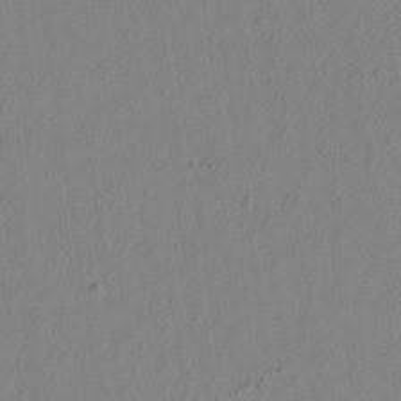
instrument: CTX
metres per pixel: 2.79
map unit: lAvf
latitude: 8.1011
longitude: 166.8030
